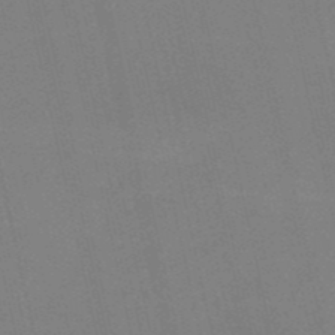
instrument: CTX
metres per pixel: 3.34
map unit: HNb
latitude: -51.5966
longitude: -45.4426
